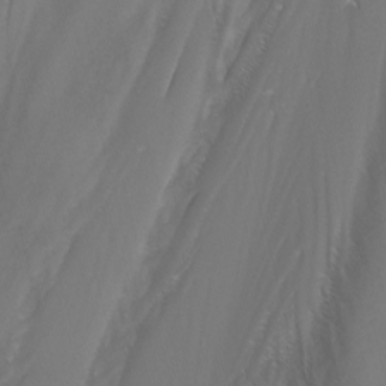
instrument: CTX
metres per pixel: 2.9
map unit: Nhu
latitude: -7.6155
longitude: -77.4426
